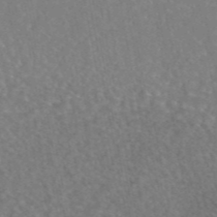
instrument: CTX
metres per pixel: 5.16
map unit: eAb
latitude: 45.4048
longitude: 108.5007
